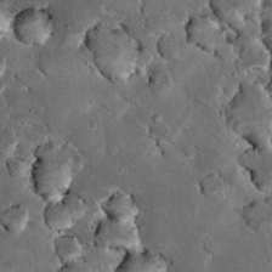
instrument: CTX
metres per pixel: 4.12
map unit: Hto
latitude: 15.6505
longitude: -35.4426
